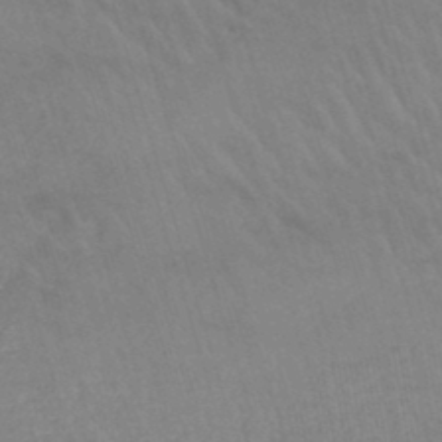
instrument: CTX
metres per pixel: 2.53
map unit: lHb
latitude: -44.7085
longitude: 77.7478
